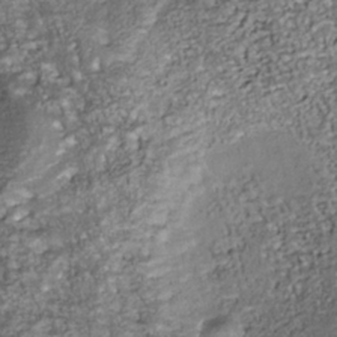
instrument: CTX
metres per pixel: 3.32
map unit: Nhu
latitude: -38.5763
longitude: -81.3104
